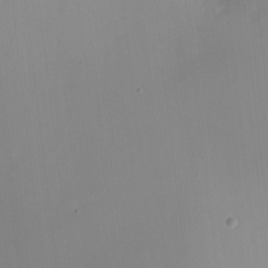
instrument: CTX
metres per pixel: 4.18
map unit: Nve
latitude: -22.8597
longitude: 106.6708
